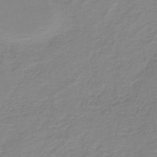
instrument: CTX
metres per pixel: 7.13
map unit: HNb
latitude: -40.3117
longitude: 49.9745
